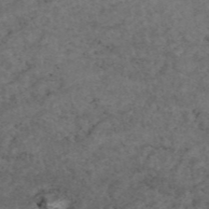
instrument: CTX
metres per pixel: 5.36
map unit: eAb
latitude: 45.1403
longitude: 115.5210
